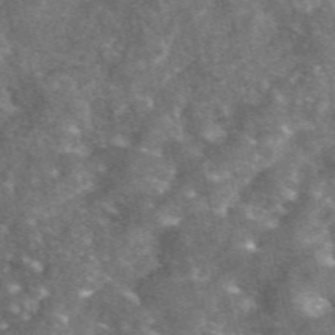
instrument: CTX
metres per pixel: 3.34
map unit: eAb
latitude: 46.8569
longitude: 119.5777
